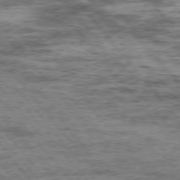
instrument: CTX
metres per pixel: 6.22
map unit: Hpe
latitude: 75.1592
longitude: -144.3278
